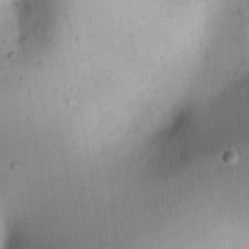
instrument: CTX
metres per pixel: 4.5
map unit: Nhu
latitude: 23.3482
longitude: -70.8758
